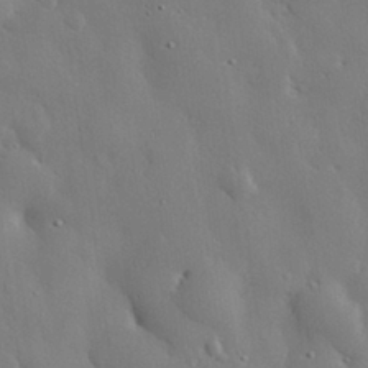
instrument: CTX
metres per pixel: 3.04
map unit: eHh
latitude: 29.4993
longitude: -81.4993
